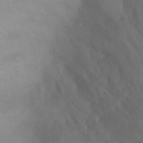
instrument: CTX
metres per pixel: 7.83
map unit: Ht
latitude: 2.3656
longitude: -34.4979
